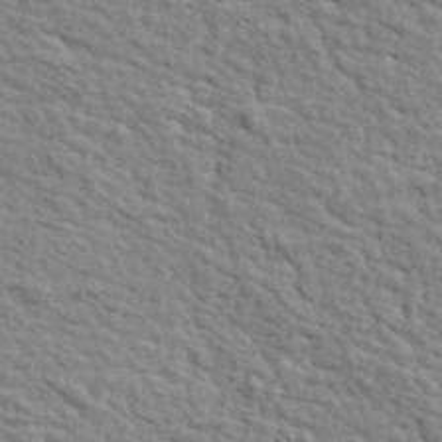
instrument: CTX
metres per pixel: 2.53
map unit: ANa
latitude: 41.3103
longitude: 29.7100
